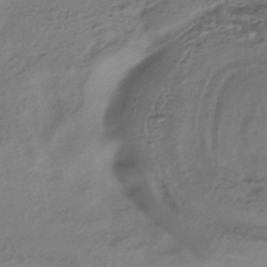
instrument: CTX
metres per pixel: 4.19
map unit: HNhu
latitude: -42.3873
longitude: 97.2754
